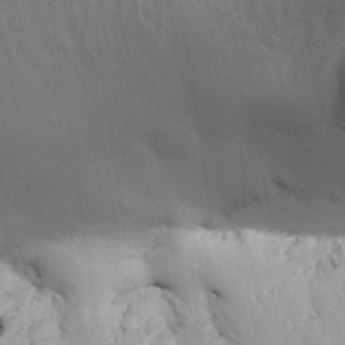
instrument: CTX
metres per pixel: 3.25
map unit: eHh
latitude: 34.5168
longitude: -133.0836
